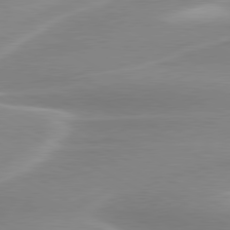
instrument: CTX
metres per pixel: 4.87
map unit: lApd
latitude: 79.9150
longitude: -115.6127
